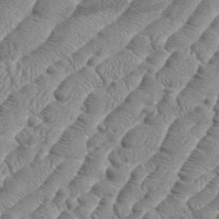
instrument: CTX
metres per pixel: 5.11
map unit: eHh
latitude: 36.6113
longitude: -137.0459
